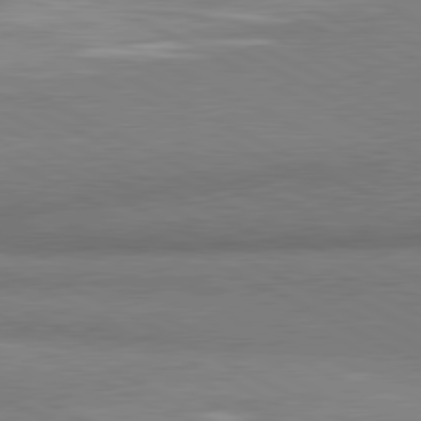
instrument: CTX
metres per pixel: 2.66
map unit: lApd
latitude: 80.9703
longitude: 165.2376
